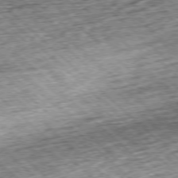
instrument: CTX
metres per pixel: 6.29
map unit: Hpe
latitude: -77.5399
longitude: 14.4818
